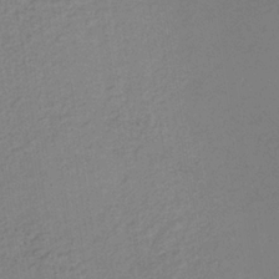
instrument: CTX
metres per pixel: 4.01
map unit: lHb
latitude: -35.6344
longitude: 67.2943
